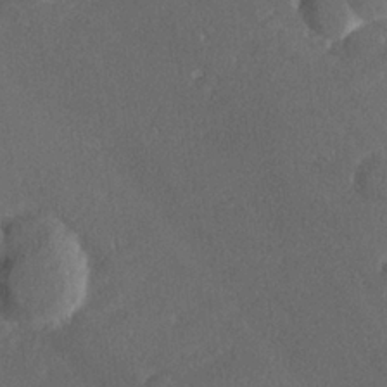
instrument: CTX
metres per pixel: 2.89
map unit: lHvf
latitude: 26.1767
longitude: 140.9731
